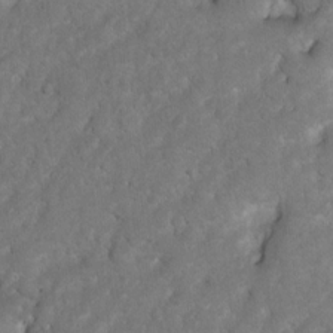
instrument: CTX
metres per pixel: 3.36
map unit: Hto
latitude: 2.8758
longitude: -35.7449
